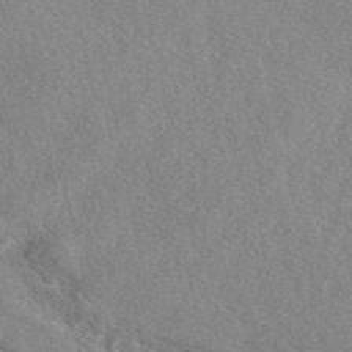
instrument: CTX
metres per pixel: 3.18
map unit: eAb
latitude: 47.2159
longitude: 107.9367
